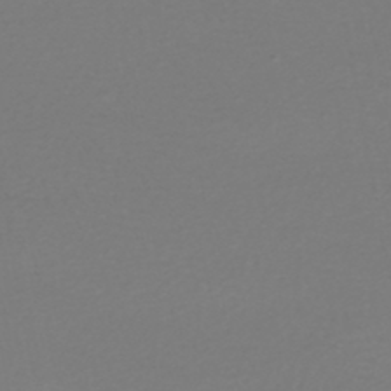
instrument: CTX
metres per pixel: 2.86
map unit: HNhu
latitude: -48.0850
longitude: 103.5966
